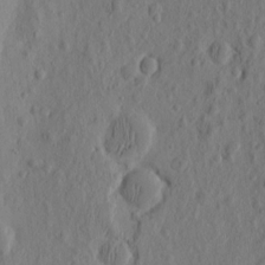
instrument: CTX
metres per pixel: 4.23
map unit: eHh
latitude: -2.4628
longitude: 16.8030
